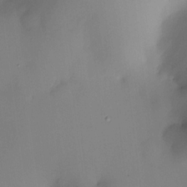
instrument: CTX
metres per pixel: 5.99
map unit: HNhu
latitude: 10.8380
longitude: 9.6533
